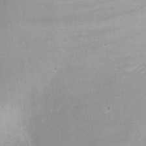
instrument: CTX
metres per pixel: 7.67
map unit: Ht
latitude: -0.3307
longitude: -32.4601
